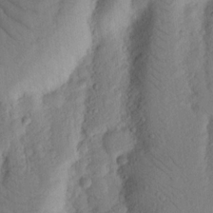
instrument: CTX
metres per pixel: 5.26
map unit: Nhu
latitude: 18.4979
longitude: -76.6112
